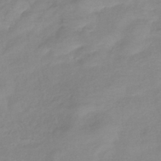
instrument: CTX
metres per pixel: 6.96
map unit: eHb
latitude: -40.4062
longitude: 81.0676
